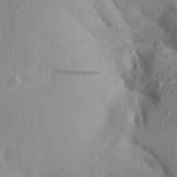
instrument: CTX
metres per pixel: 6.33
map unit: Aa
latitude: 24.8569
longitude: -150.4790
